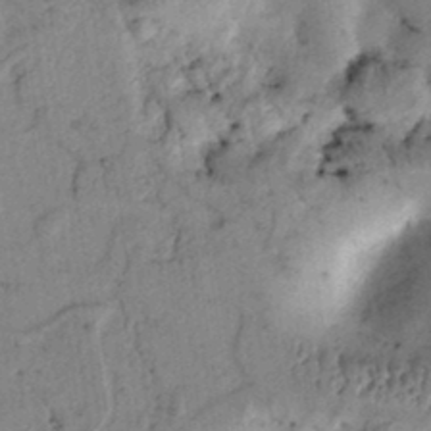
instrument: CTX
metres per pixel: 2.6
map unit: lAvf
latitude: 5.4615
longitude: 160.1795
